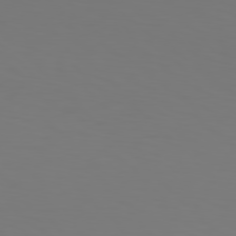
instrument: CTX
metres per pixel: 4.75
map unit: Hpe
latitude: 77.2915
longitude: -134.0822
